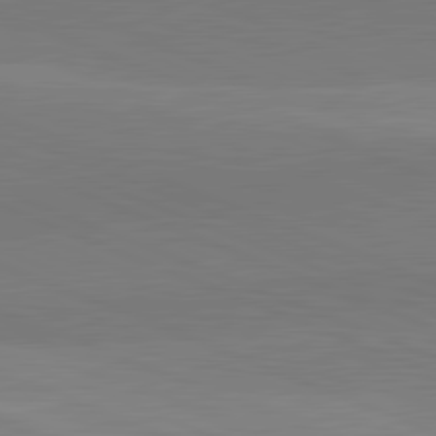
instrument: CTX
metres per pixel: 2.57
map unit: lApd
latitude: 82.0822
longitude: 137.6533
